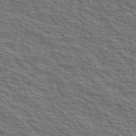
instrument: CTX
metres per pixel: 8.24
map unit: Ave
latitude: 38.3845
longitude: -111.2915
